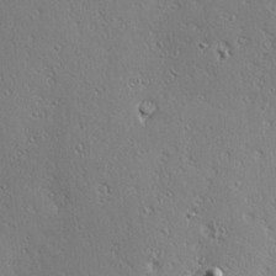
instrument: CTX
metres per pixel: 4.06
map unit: Hve
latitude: 23.2726
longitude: -97.5371
